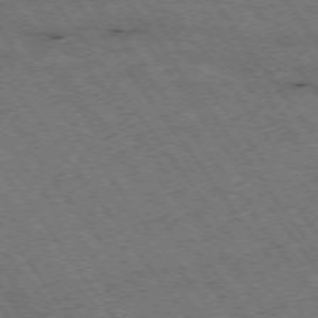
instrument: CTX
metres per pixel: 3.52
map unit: Hpe
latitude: -75.0298
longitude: 4.0472
